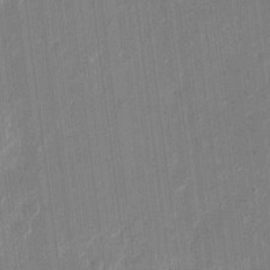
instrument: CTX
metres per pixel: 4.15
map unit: eHh
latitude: 11.2348
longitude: -70.1389
